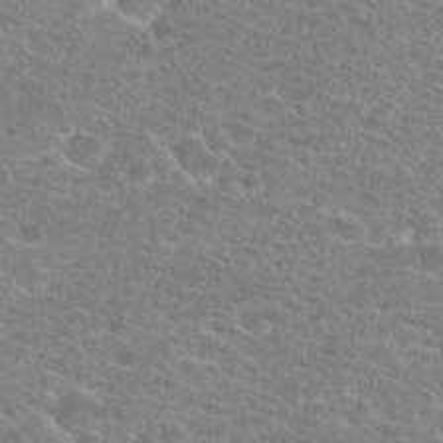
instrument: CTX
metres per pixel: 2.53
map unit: Hto
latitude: 25.5938
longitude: -48.3278
